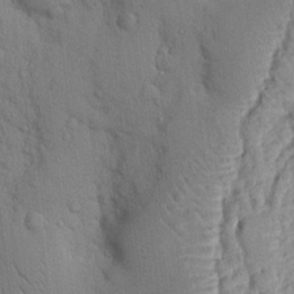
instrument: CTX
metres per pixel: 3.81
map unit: Nhu
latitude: 15.6127
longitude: -78.8947
